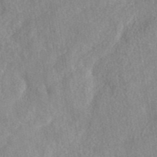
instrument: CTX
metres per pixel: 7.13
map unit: eAb
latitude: 44.5546
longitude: 106.4440
